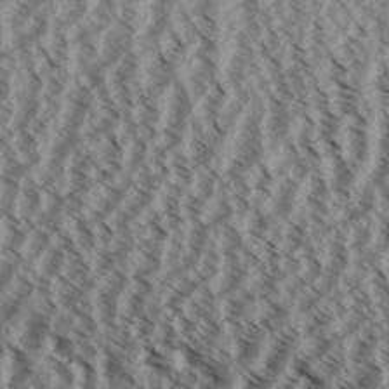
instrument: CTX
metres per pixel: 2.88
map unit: Aa
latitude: 32.5924
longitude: -137.4616
